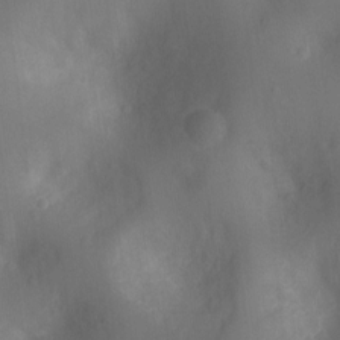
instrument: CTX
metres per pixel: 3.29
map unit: Ht
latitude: -11.1809
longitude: -22.7813
